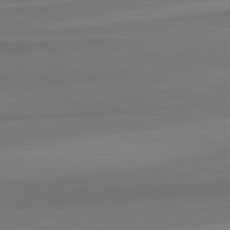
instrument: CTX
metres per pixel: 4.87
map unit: lApd
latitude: 82.6679
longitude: 156.3684
